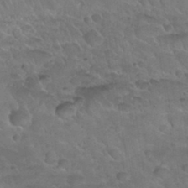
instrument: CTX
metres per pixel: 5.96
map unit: Nhu
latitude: 31.7261
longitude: -52.3090
